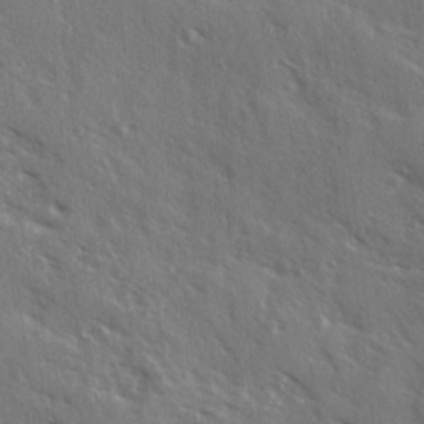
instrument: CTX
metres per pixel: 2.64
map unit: Ave
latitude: 15.5749
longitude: -130.7247
